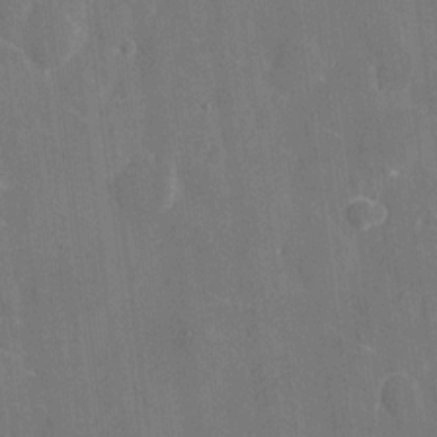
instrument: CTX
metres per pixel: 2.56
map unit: eHh
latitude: 8.4601
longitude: -68.1767
